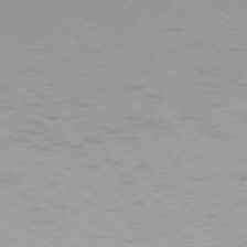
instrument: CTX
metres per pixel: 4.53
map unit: Ap
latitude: -77.0297
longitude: -65.2915
